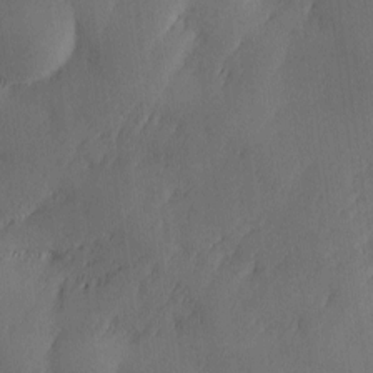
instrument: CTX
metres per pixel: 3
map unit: Ave
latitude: -10.8030
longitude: -121.8395
